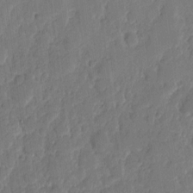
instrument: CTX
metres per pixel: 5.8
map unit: eHh
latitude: 9.2348
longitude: -65.4804
